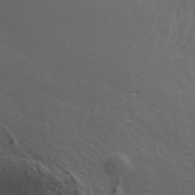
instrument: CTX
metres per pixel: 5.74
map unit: ANa
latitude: 43.3482
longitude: 24.2172
